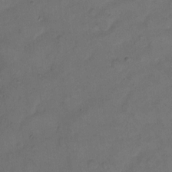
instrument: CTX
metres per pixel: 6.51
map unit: eHh
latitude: 13.1025
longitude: -65.7261
